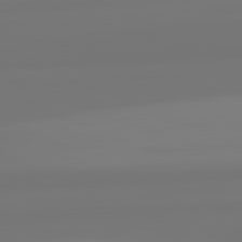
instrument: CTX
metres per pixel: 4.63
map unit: lApd
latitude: 82.1766
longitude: -176.0822
